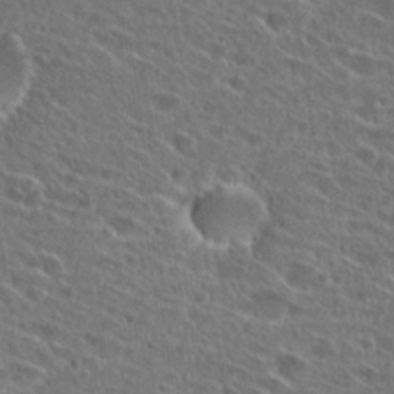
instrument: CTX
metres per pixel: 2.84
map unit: Hto
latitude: 26.5168
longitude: -46.4412
